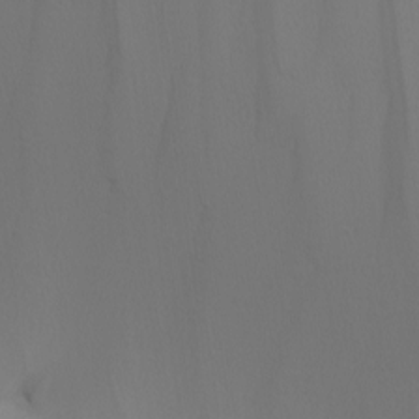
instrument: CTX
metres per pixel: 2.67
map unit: Nhu
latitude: -8.0850
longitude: -94.9703
